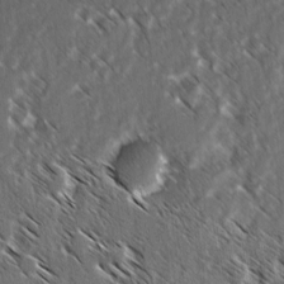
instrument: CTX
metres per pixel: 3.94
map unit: lAvf
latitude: -3.8233
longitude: -114.2711
